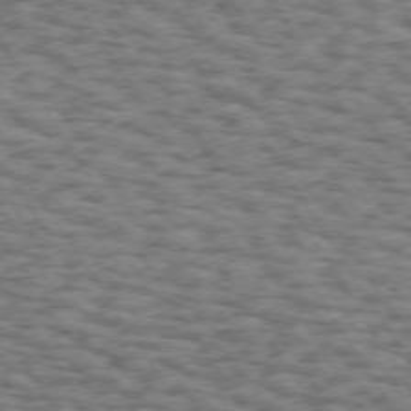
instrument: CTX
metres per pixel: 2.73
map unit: Hpe
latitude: 73.0270
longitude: -130.8380
